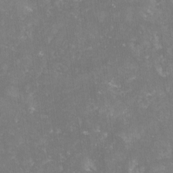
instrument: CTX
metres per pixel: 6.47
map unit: lHvf
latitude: -14.4440
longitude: -98.7624
